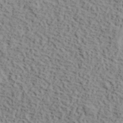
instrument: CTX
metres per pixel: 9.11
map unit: lHvf
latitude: 39.9339
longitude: -87.6505
